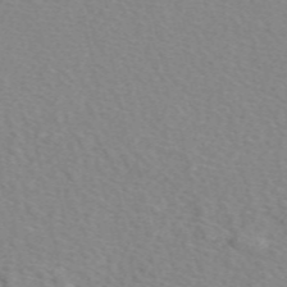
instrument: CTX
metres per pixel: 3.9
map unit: eAb
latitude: 50.2522
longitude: 108.1795
